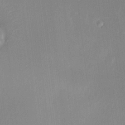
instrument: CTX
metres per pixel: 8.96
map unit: HNhu
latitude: 7.2348
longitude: 7.5777
